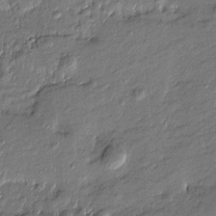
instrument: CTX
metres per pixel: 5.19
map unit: Htu
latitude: -7.5966
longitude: 177.3699
